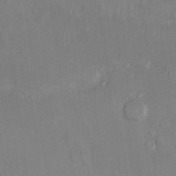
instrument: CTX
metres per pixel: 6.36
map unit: Ht
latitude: 11.5749
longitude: -32.4223
